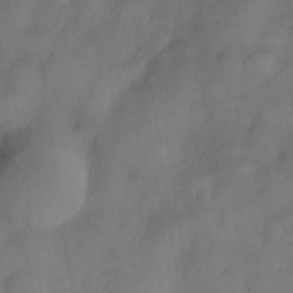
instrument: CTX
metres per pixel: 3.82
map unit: Nve
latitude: -26.2739
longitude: -148.3278
